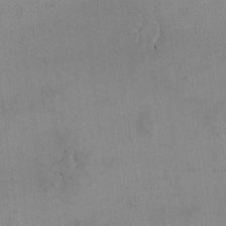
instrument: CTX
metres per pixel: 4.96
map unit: eHh
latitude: 16.2523
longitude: -67.3670
